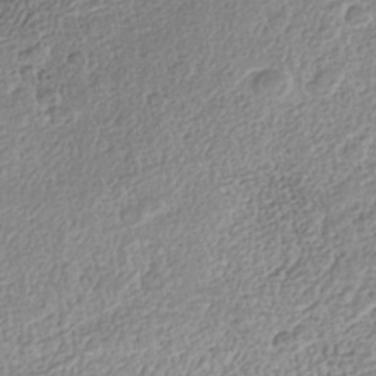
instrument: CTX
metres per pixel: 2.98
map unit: Nhe
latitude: -41.7289
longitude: -110.7058
